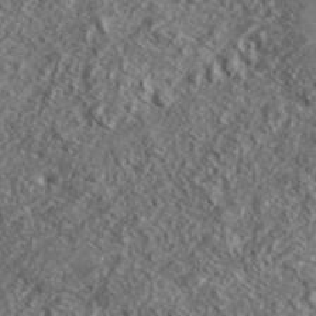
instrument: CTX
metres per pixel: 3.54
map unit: lHvf
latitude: 42.4034
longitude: -88.8002
